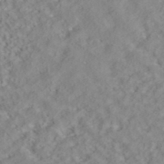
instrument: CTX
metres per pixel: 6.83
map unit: ANa
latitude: 40.3089
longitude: 28.3117
